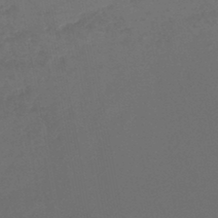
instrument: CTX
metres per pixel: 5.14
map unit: lHb
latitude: -46.0850
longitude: 74.7841
